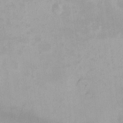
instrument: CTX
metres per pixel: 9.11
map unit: HNhu
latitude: 5.7450
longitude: 7.8800
